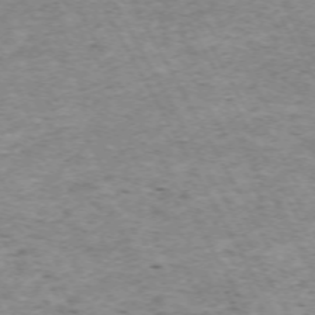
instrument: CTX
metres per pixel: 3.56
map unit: Hpe
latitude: -71.6911
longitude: 7.3887
